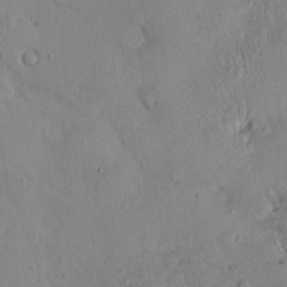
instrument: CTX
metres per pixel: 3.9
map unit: eHh
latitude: 0.0633
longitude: 16.1795
